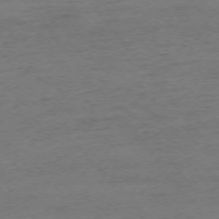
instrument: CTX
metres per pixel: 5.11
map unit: Ap
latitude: -75.1620
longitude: -84.1767
